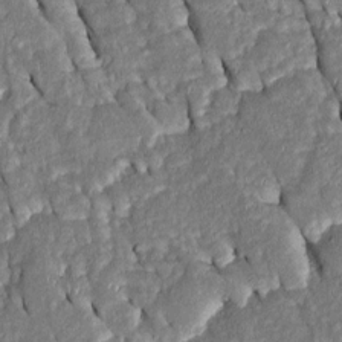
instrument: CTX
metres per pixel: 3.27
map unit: Htu
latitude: -0.5196
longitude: 149.7100
